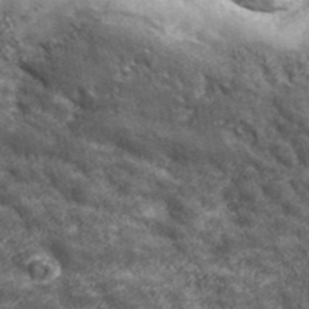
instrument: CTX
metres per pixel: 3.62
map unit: eHh
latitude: 43.2348
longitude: -88.8947
